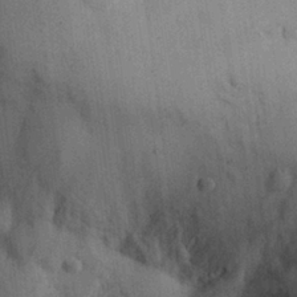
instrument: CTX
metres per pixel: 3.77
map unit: Hve
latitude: 26.9136
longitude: 147.6911
